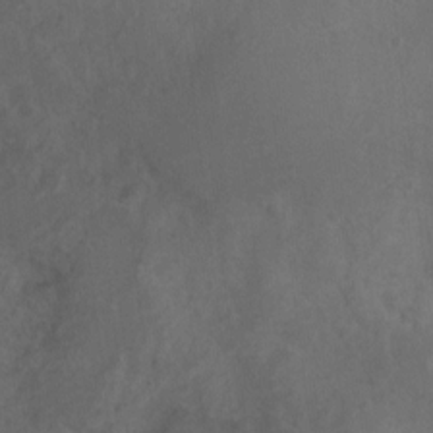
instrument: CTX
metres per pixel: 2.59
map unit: Nhu
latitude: 9.4427
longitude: -26.1011
